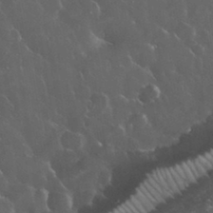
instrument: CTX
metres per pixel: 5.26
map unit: eHh
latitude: 33.9528
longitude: -62.4223
